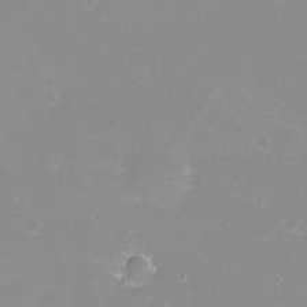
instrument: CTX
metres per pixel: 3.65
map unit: eHh
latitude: -12.1795
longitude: -61.0647
